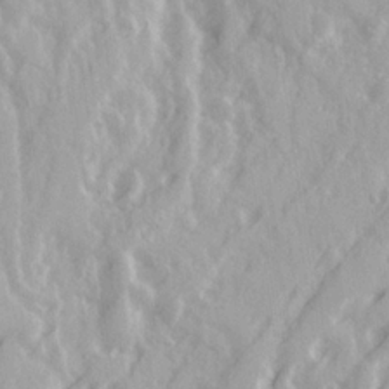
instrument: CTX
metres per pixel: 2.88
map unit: Ave
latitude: 21.4994
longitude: -131.0270
